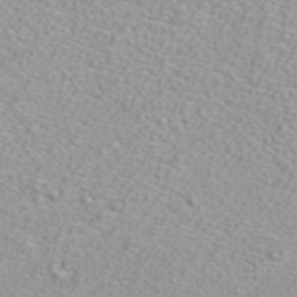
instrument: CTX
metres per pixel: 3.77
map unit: ANa
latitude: 39.7638
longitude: 23.9178
